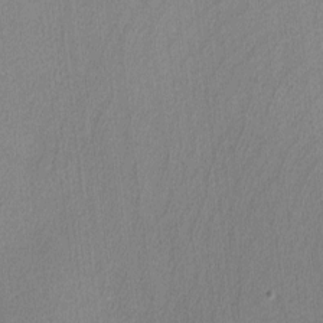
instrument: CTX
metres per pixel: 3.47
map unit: lHvf
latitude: -12.4818
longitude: -100.8191
